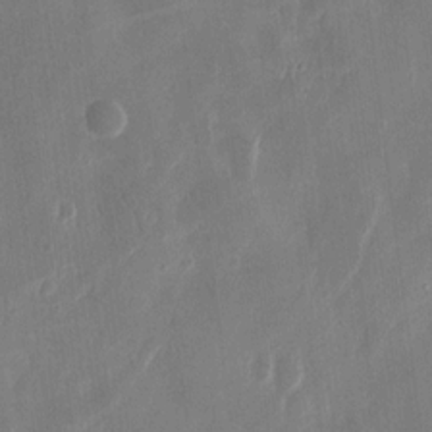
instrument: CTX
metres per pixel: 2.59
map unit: eHh
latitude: 13.3860
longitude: -71.8961
